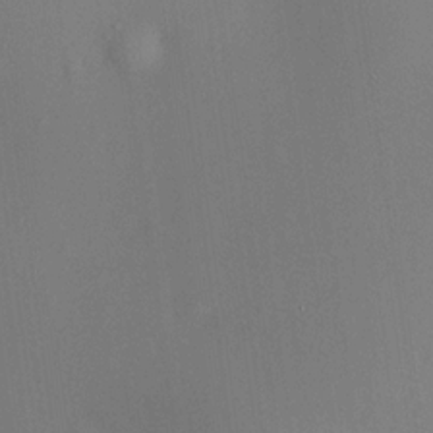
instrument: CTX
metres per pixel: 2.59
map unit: HNhu
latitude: 12.7435
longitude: 11.5777
